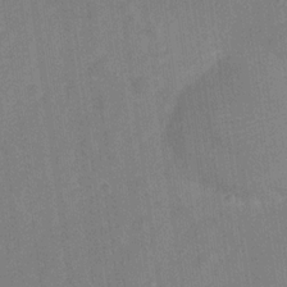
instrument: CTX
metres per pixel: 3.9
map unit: Hve
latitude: -28.0850
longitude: 92.7841
